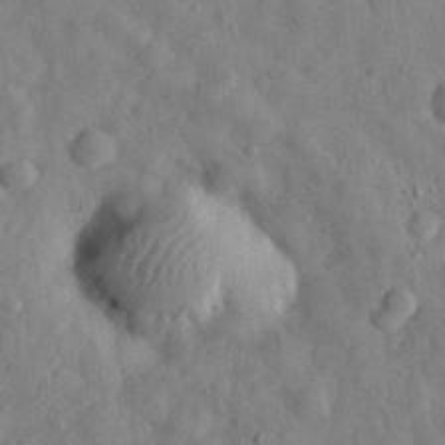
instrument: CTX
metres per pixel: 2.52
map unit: eHh
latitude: 29.3859
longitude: -76.5356
